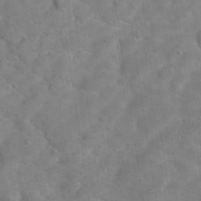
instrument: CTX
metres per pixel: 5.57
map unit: Hto
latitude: 17.6694
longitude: -38.3467
